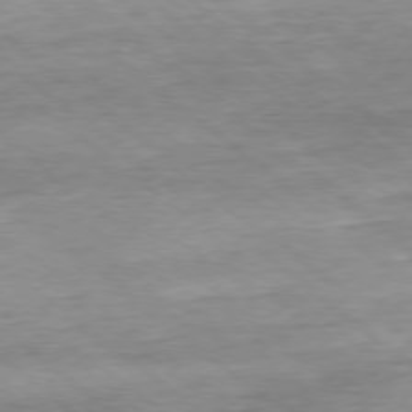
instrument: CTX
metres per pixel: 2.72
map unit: Hpe
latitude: -79.1998
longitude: 10.9542
